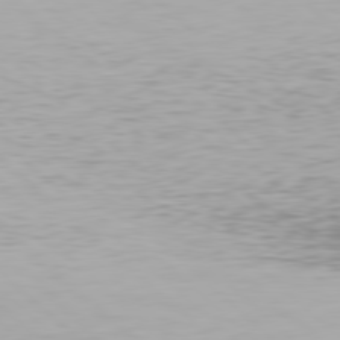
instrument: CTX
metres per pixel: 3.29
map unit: Hpe
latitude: 78.2712
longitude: -170.2711
